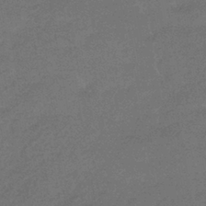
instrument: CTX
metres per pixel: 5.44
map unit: HNhu
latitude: -41.5966
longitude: 92.6707
